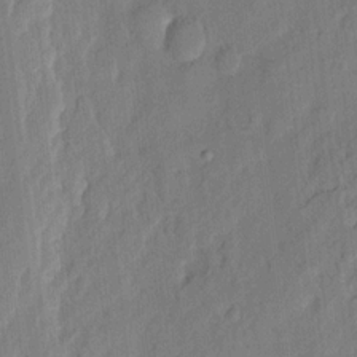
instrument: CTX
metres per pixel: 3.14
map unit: eHh
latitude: 5.1214
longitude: -76.9702
